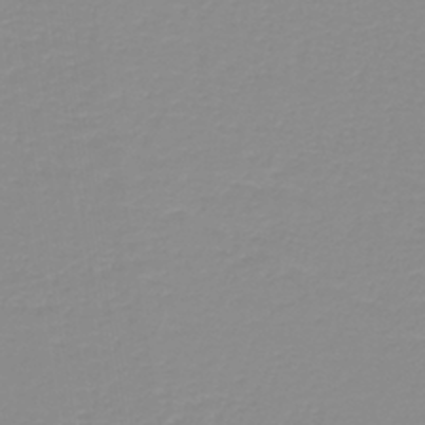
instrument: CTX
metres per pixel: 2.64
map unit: lHb
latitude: -40.1039
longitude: 60.2551
